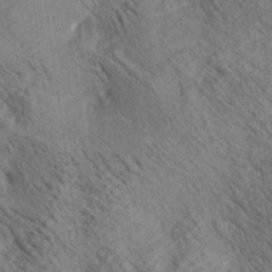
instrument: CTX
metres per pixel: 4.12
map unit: lAa
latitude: 20.0822
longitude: -139.6694
